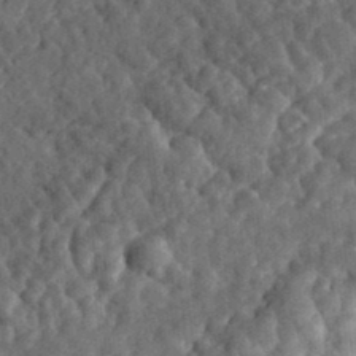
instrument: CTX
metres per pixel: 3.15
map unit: eHh
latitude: 35.2726
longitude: -79.0837
